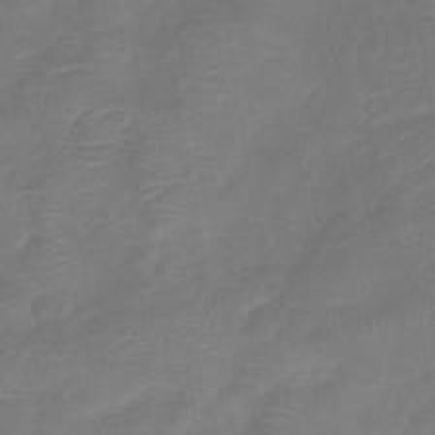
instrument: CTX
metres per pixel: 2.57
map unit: eHb
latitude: -39.8800
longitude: 76.9542
